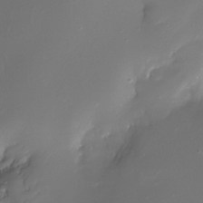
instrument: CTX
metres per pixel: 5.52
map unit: Nhe
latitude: -32.7841
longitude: -116.8569
